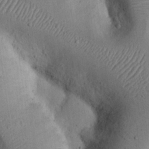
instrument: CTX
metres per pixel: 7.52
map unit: Nhu
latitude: 17.6127
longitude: -74.6679
